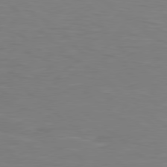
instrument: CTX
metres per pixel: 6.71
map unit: Hpe
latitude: 78.4601
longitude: -149.6694
